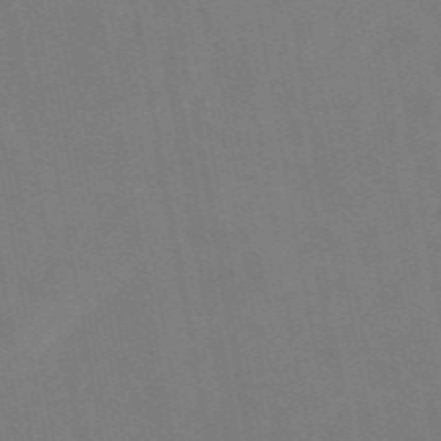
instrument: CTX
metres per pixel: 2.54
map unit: eAb
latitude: 46.8758
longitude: 116.8785
